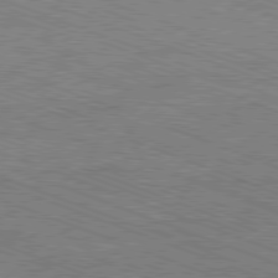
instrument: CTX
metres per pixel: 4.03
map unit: Ap
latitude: -81.7100
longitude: -74.2334
